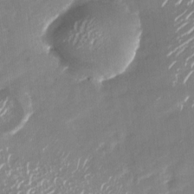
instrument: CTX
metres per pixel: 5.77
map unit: Nhu
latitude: -27.9367
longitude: -74.6113
